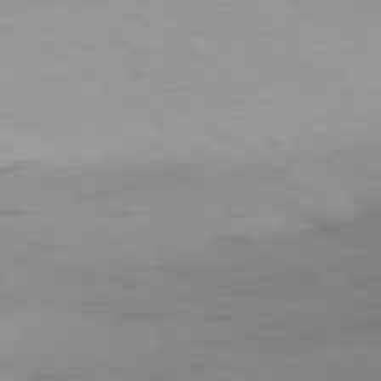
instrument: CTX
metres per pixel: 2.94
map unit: Ap
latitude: -78.7463
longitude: -72.5357
